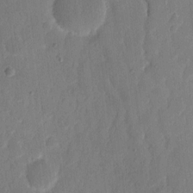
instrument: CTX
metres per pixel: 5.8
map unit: eHh
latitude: 9.8583
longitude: -68.2901
